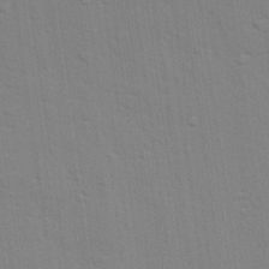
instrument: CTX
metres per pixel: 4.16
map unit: lAvf
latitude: 28.0822
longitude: -108.8947
